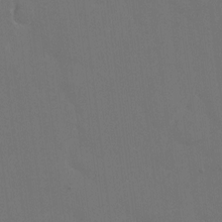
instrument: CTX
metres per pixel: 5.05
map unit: eHh
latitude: 5.1403
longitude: -65.8394
